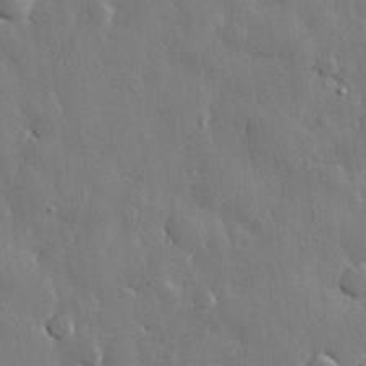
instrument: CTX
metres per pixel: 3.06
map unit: eHh
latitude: 29.2159
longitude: -79.8395
